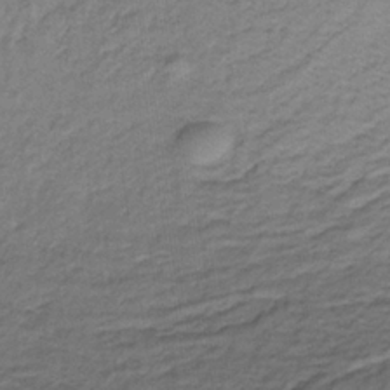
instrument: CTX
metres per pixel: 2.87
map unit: lHb
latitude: -32.9353
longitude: 65.3132
